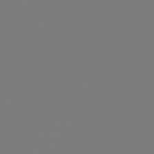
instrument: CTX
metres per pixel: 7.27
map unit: HNb
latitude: -46.8030
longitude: 51.9367
